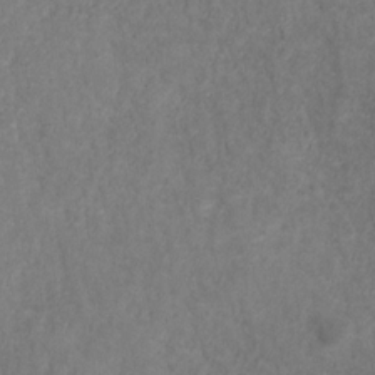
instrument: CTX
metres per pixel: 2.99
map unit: HNhu
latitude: -28.4251
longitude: 74.0850
